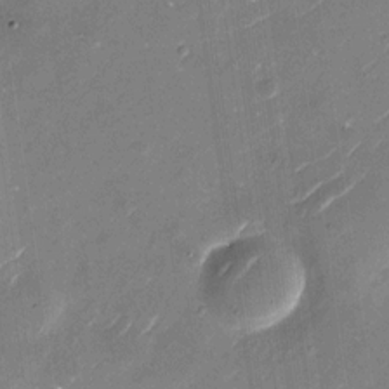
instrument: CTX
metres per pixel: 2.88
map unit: Nhu
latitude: -29.1620
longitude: -75.4238
